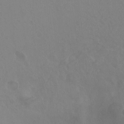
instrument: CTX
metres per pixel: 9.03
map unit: Hto
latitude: -13.0109
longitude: -39.8772
